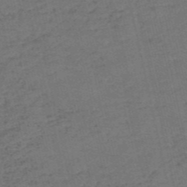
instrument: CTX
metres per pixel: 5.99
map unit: eHh
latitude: -55.0109
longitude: -89.5938
